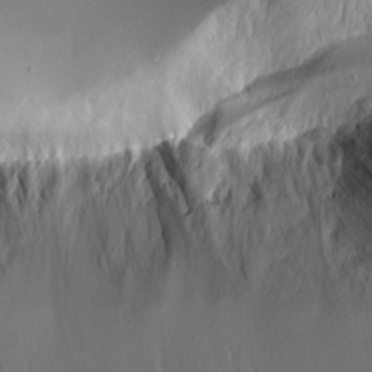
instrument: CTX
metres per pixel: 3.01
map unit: Aa
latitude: 11.4616
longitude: -126.5546
